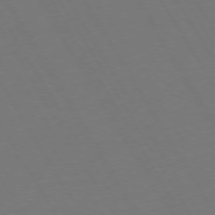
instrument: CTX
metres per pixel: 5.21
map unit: Hpe
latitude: 72.9892
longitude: -127.8583
